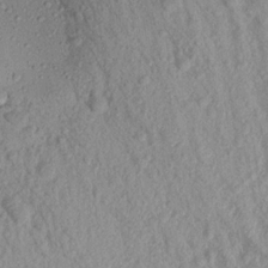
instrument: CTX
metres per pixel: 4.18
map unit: Aa
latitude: 17.8583
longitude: -146.7247
